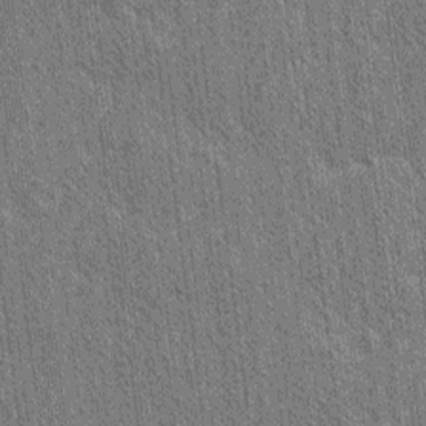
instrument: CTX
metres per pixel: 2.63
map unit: lAvf
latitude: -1.9179
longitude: -114.9702
